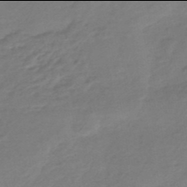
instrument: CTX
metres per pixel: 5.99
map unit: eHb
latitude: -46.0094
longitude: 89.7288
